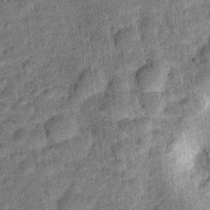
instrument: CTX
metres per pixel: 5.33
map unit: Ht
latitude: 9.2726
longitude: -38.7813
